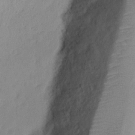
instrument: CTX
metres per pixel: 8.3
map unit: eHh
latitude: 10.0822
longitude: -74.2523
